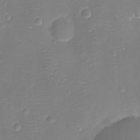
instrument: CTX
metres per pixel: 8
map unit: Ht
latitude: -11.0487
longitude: -23.2348
